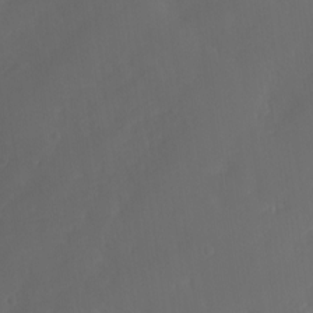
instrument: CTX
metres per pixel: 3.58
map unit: Htu
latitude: -6.3873
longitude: -69.1781
